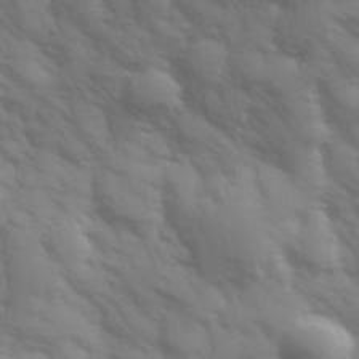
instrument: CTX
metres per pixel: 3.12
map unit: Hve
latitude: 32.6113
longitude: 150.2739
